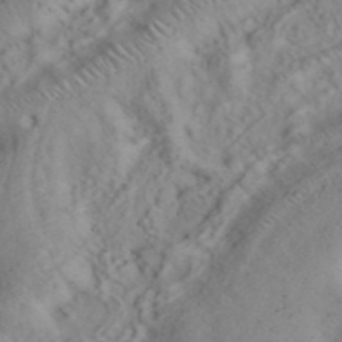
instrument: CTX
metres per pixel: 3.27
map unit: ANa
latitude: 42.8758
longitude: 54.1417
